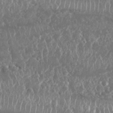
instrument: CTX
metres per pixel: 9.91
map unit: Nhu
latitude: 25.7071
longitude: -60.5734
